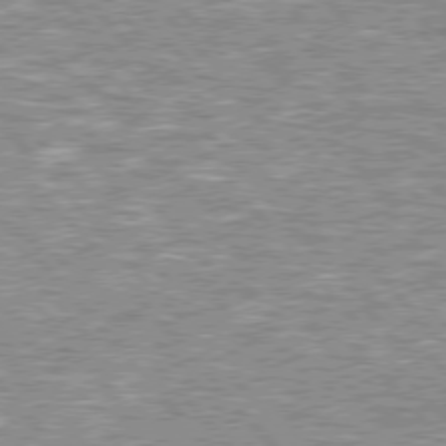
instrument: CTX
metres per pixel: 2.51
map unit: lApd
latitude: 76.2900
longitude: -80.5546
